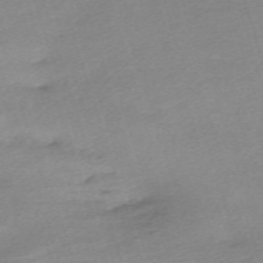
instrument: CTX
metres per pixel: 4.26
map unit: eHh
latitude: -62.3684
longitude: 53.8989
